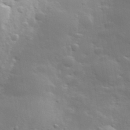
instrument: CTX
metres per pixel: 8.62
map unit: lHvf
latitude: 33.7639
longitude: -82.8191
